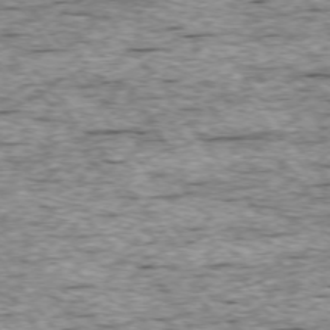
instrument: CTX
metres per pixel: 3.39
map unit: Ap
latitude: -75.0298
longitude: -87.7072
